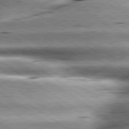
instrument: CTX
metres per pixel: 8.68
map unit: lApd
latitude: 80.0255
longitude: -141.5371
